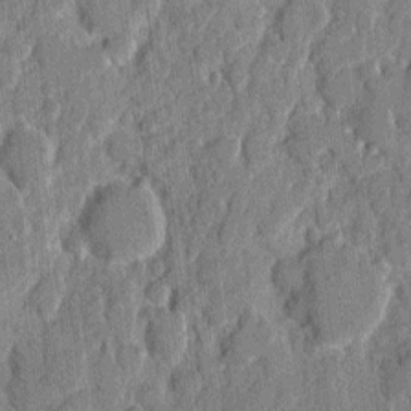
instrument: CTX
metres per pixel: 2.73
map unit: eHh
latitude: 8.2145
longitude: -66.7057
